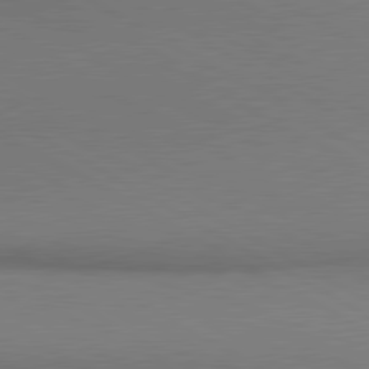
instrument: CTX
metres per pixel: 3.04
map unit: lApd
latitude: 80.6868
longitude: 155.7856
